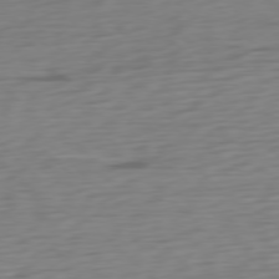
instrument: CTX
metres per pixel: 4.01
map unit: Ap
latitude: -77.6722
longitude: -78.0444
